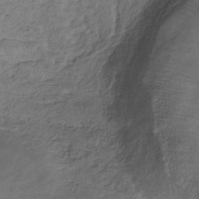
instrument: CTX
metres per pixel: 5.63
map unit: HNhu
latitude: -39.0676
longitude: 107.2187
